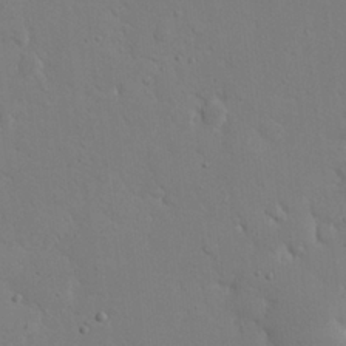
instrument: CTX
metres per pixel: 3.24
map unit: eHh
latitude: 20.2712
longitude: -71.0836
